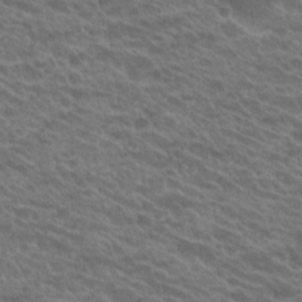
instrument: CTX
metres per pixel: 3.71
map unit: Hto
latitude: 22.4412
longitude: -37.6316
